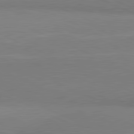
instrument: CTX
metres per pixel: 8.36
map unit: lApd
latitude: 81.4237
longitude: 156.4440
